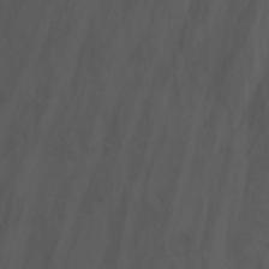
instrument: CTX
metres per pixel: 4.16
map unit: Nhu
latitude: -6.9352
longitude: -75.8205
